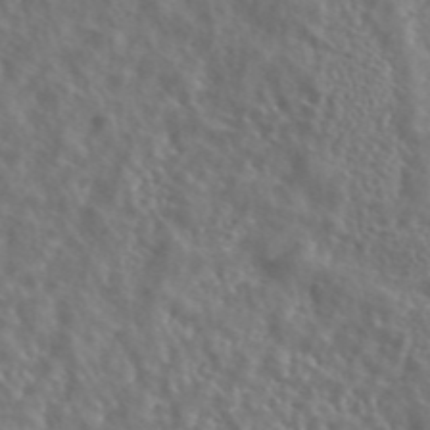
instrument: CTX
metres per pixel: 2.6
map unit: ANa
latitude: 43.3293
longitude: 23.3510
